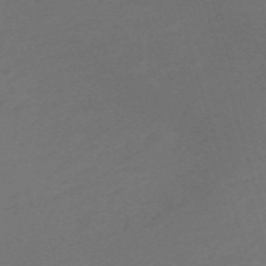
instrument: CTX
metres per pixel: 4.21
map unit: Nve
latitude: -59.6721
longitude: 59.5966
